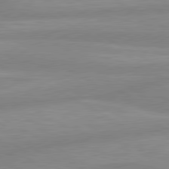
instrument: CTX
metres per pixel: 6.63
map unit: lApd
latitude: 80.4790
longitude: -168.3467
